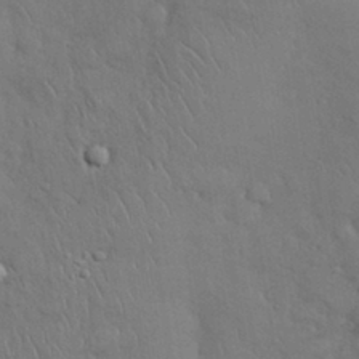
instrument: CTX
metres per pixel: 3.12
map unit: Nhu
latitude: 28.2711
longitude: -68.4601
